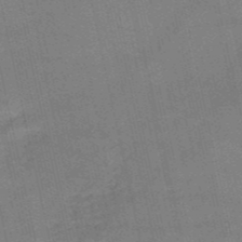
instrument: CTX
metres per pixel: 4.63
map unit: HNb
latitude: -52.0850
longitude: -41.4237
